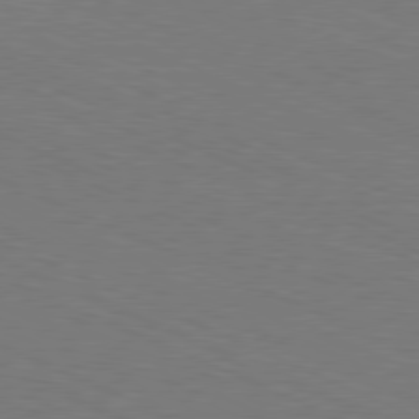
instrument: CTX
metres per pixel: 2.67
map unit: Hpe
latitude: -81.8800
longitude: 15.3699
